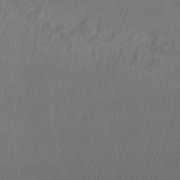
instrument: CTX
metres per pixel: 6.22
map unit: Aa
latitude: -12.5385
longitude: -68.4601
